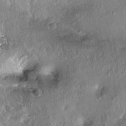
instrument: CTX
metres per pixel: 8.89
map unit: Ht
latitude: -14.9920
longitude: -41.8016
